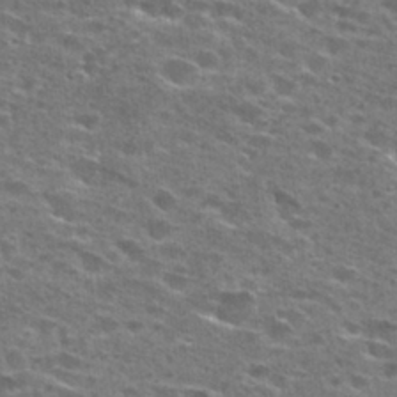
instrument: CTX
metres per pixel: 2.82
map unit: Hto
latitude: 27.8961
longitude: -47.6883
